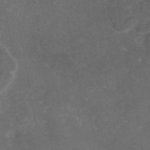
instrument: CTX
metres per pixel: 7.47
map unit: eAb
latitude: 46.3657
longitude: 114.1795
